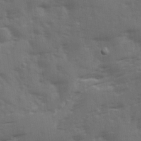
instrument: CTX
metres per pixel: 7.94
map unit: Ave
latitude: 12.4412
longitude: -102.7435
